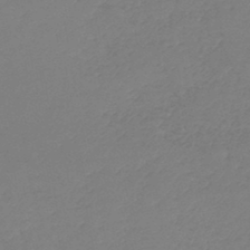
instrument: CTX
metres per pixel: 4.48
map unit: lHb
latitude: -45.2187
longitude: 77.7289
